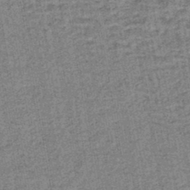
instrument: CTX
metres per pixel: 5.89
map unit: lHb
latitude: -44.0094
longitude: 74.2362
